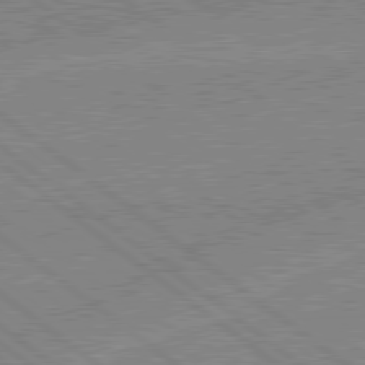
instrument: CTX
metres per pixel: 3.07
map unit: lApd
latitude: 79.0270
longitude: -144.2711
